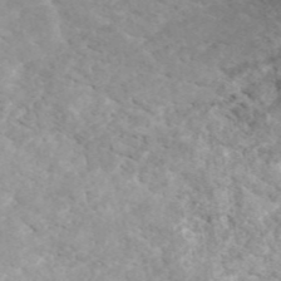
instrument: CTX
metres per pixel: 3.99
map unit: ANa
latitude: 46.5357
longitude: 50.0661
